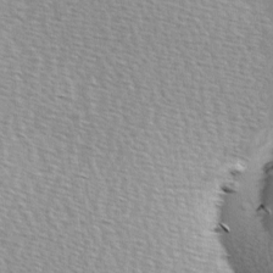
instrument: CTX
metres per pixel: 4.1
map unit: Hve
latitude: 2.5168
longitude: -121.7828
